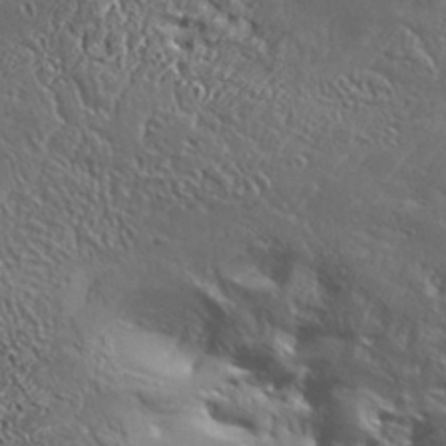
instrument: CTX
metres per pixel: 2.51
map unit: Aa
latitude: 34.1766
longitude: -134.6490
